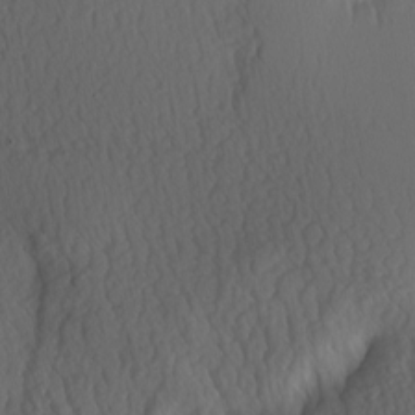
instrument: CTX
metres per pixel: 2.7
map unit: Hve
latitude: 2.8569
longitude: -121.8206
